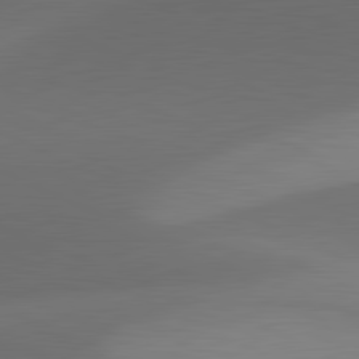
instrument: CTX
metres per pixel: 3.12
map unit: lApd
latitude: 81.4804
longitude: 131.4832
